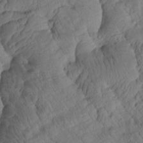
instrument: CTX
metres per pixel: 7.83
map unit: Htu
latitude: 2.0255
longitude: 177.1431
